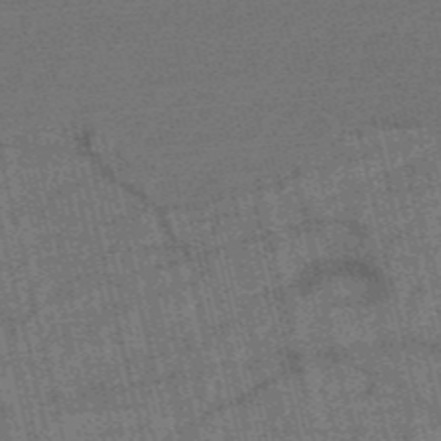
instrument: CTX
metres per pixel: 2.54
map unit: HNb
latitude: -53.5021
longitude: -43.1025
